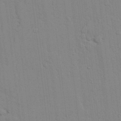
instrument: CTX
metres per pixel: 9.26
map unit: lAvf
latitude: 24.5167
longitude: -111.7261
